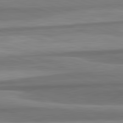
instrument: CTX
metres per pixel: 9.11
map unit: lApd
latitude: 82.5734
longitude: 179.5588
